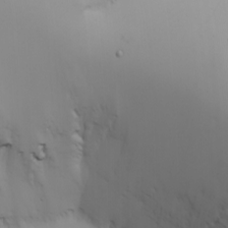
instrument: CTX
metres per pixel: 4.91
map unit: Nhu
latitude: -4.5196
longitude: -69.9339
